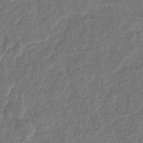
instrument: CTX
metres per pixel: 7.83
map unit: eHb
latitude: -34.1039
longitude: 76.7274
